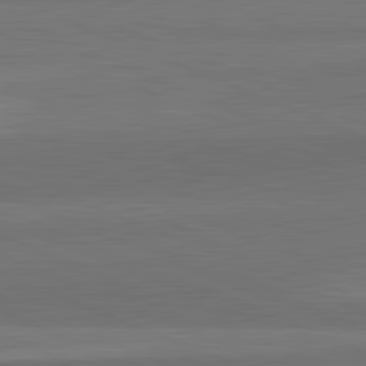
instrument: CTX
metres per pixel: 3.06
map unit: lApd
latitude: 82.3089
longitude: 156.3684
